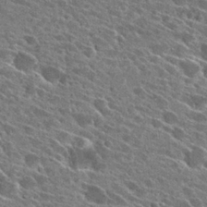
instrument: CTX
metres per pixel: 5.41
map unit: Hto
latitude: 27.2726
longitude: -42.8569
